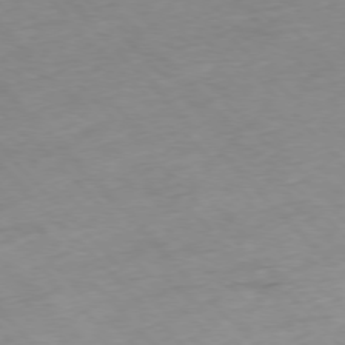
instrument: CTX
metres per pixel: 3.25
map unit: Hpe
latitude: -77.1053
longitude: -17.2915
